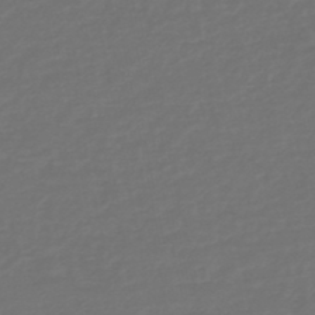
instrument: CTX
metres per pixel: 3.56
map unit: HNb
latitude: -47.2565
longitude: 55.7667
